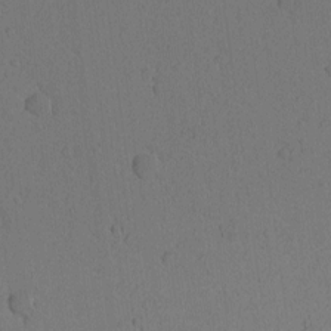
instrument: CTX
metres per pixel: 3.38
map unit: Nhu
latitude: -6.2172
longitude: -153.0459
